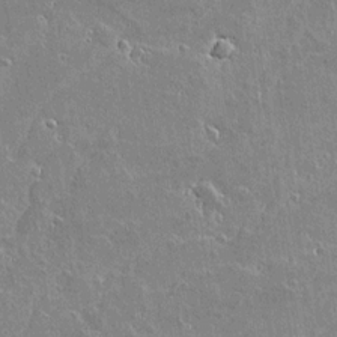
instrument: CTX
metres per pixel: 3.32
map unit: lAvf
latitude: 15.2726
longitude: -128.0444
